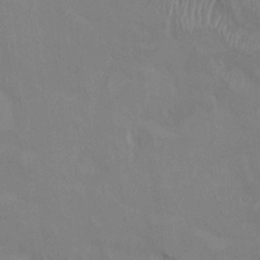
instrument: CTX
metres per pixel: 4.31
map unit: HNhu
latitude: 0.1011
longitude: -3.8394
